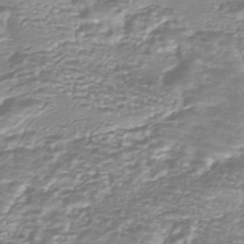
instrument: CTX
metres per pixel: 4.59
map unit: HNhu
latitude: -44.3873
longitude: 98.7085
